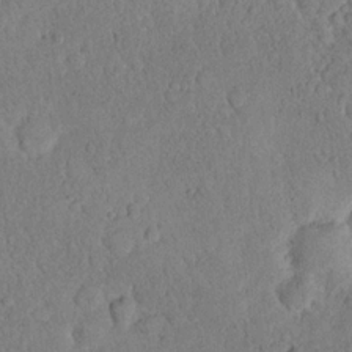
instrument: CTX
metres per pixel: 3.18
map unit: eHh
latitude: 18.9136
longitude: -62.4790
